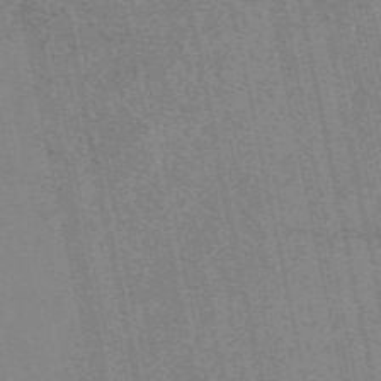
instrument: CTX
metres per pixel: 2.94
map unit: eAb
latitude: 49.1403
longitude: 104.7085
